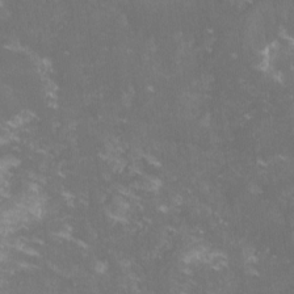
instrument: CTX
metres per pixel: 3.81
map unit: lHvf
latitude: -13.7289
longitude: -100.5924
